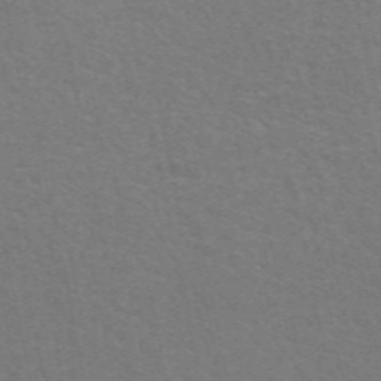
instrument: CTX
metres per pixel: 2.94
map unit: eAb
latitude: 51.1592
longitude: 111.6532
